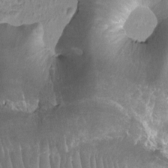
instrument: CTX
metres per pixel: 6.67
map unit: Ht
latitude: -2.1416
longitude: -16.7813
